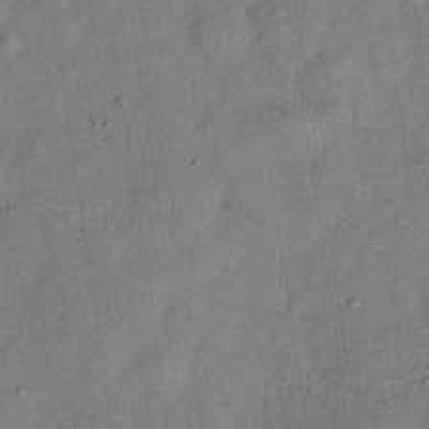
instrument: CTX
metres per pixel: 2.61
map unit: Hve
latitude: -31.5588
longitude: 92.1795
